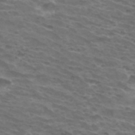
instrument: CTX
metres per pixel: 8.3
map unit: Hto
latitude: 33.0270
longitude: -41.5371
